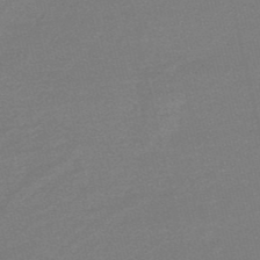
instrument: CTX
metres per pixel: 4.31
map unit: lHb
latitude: -48.8030
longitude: 83.3132
